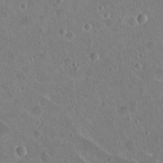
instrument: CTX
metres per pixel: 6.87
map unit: Nhu
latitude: 17.8583
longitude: -32.8380
